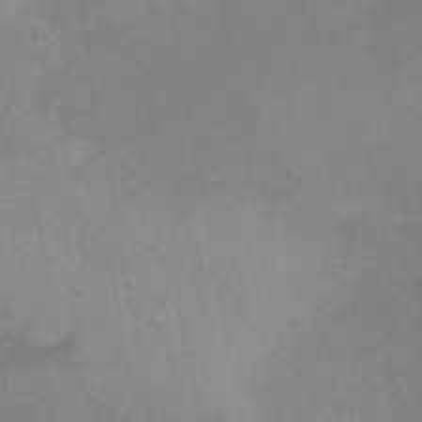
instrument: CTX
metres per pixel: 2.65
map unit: HNb
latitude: -44.8030
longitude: -45.0269
